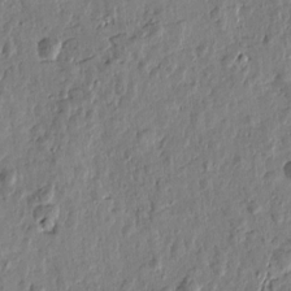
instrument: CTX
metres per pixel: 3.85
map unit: Htu
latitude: 1.1025
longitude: -178.6680
